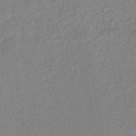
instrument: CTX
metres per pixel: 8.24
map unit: HNhu
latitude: -47.0297
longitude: 99.1620
